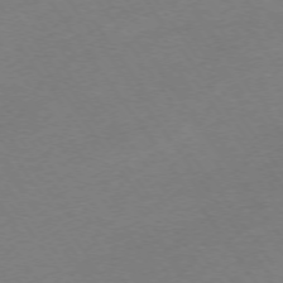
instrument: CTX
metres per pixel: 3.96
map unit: Ap
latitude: -74.8786
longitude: -73.8206
